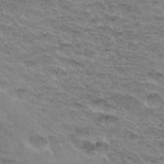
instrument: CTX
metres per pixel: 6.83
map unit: Hto
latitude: 34.1955
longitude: -43.9906
